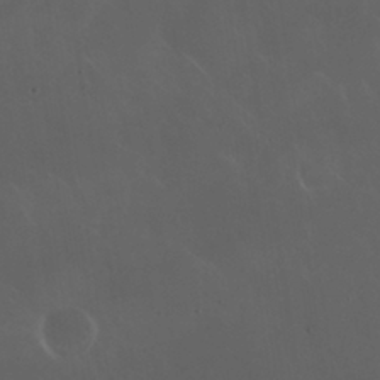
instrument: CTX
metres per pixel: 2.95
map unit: Nhu
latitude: 30.3657
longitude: -58.3845
